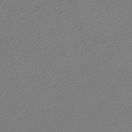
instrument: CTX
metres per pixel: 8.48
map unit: lHb
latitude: -47.0675
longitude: 60.0472
